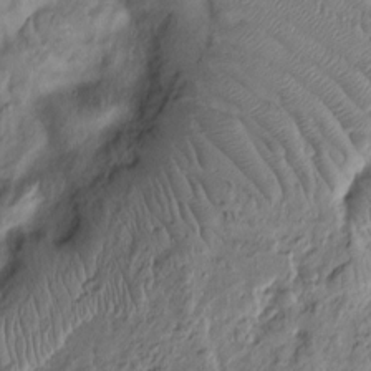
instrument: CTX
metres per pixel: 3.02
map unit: Htu
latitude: -5.5966
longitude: 156.5574
